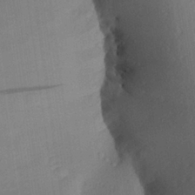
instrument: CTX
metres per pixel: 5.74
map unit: Aa
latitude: 27.4804
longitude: -137.6316
